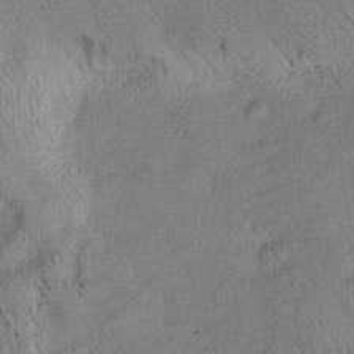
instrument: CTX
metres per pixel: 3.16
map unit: Nhu
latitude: -6.9352
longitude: -152.2145
